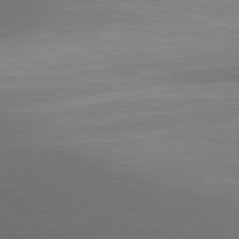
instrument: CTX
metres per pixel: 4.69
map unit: lApd
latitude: 80.7057
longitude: 132.9920
